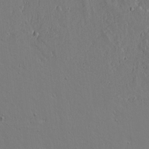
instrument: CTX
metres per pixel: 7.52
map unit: lAvf
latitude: 15.3293
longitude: -126.2901
